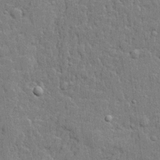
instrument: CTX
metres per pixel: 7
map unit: lHvf
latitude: 21.9528
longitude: 142.8596
